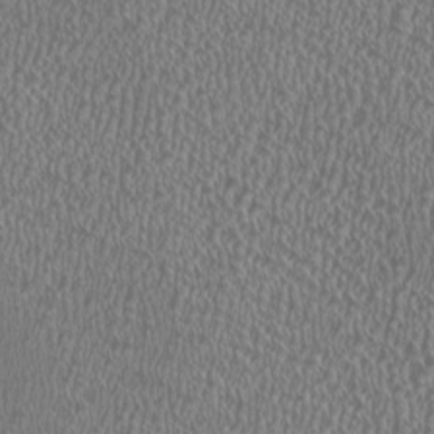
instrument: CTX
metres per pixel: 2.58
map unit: HNhu
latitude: -0.1228
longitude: 1.4455
